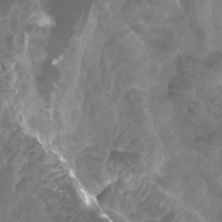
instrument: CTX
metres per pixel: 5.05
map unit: Htu
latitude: 2.8947
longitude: -20.4601
